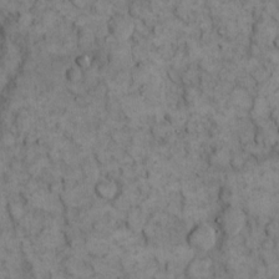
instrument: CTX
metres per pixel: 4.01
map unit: eHh
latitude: 12.5735
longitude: -64.7057
